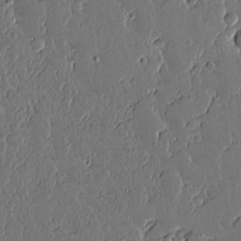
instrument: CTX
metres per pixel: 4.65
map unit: lAvf
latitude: 15.4805
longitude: -127.1781
